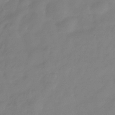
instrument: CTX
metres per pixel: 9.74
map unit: Hve
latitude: -31.8044
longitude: 92.3306
